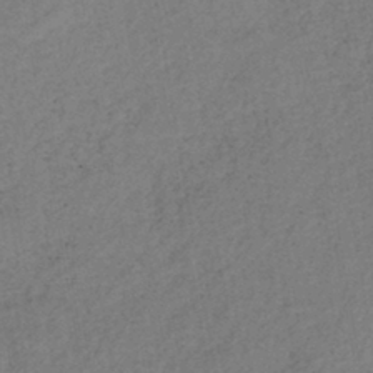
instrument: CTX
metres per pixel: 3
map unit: lHb
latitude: -39.8045
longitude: 72.6896
